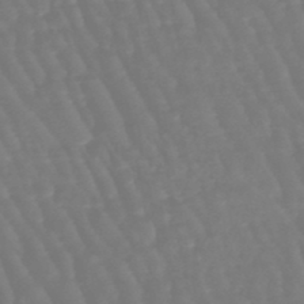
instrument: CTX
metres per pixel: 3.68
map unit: eHb
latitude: -46.4062
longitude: 79.1431
